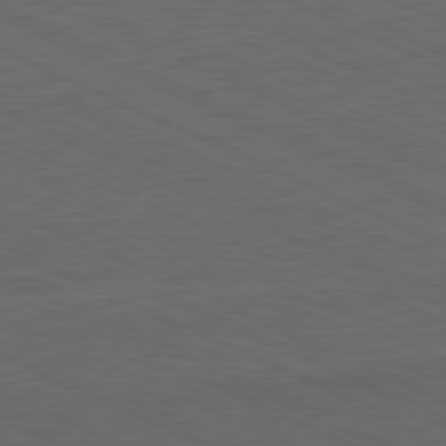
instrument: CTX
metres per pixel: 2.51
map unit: Hpe
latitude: -81.8800
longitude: 18.5952
